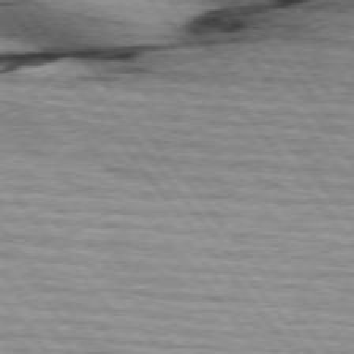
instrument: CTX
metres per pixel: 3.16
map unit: lApd
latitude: 75.5560
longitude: -81.8394
